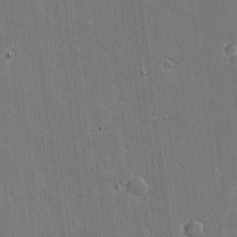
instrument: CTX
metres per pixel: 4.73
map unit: Aa
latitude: 18.7057
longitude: -126.8002
